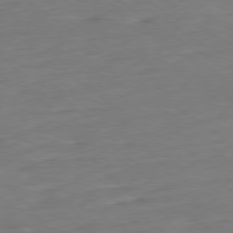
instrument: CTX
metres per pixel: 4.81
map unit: Ap
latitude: -79.3131
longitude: -76.9136
